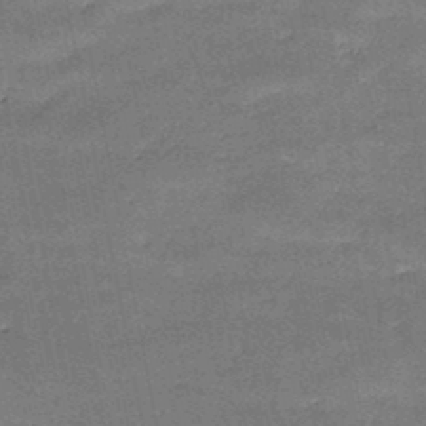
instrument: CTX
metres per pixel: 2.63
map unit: HNb
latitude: -47.8989
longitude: -39.4426
